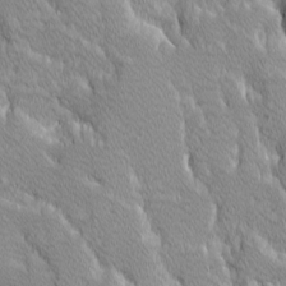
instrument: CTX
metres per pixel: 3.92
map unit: Ave
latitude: -10.3873
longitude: -117.6127
